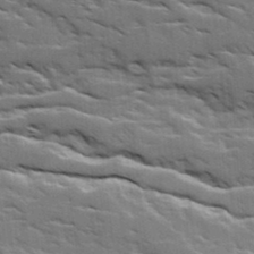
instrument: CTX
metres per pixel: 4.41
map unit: Ave
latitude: 18.0633
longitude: -129.9717
